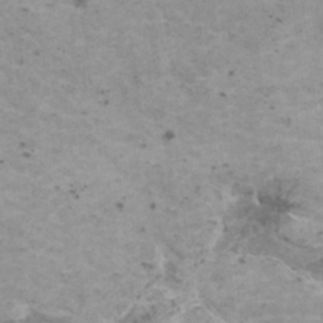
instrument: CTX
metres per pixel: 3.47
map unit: HNhu
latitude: 1.4048
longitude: 3.0486
